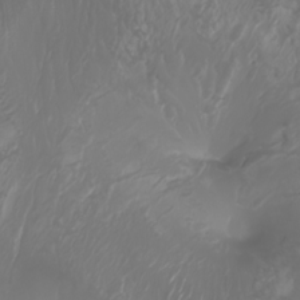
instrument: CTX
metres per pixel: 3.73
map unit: Nhu
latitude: -8.2928
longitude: -80.8380
